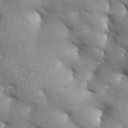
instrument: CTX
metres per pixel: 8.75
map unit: Aa
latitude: 33.3293
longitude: -144.4601
